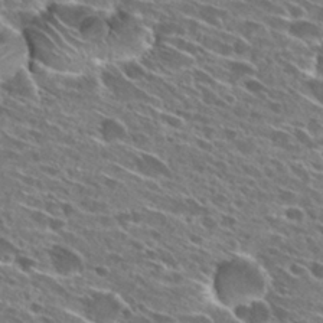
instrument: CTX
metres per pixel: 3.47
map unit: Hto
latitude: 27.8017
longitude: -43.6694
